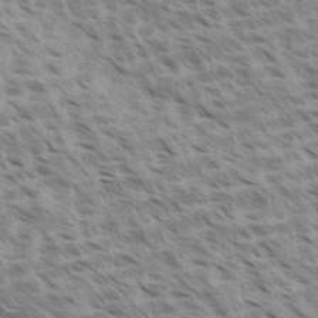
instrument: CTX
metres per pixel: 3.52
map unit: Aa
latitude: 33.1781
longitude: -140.6112
